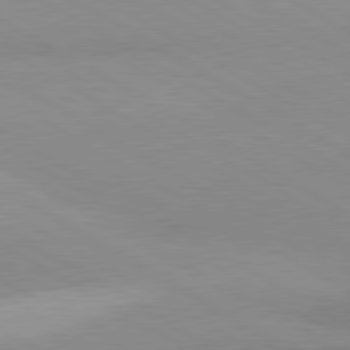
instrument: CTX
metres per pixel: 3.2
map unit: lApd
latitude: 80.4223
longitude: -179.1403
